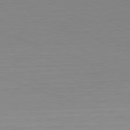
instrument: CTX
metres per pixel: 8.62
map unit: Hpe
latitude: -82.7841
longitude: 7.3698
